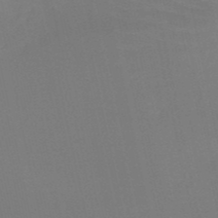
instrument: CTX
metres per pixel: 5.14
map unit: HNb
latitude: -50.0850
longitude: -43.2537
